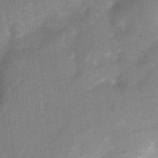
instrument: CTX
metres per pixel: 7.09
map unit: Ht
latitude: 4.1578
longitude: -29.5371
